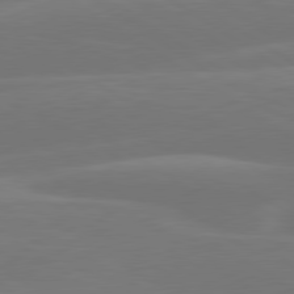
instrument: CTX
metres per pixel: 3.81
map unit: lApd
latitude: 79.9906
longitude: -149.7828
